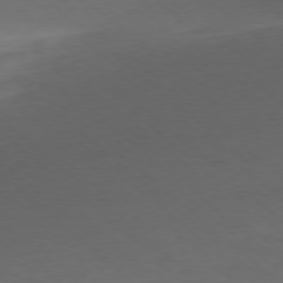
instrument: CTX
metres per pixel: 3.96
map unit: Ap
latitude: -78.4818
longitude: -69.9906
